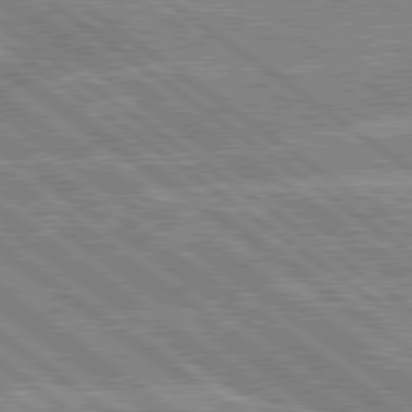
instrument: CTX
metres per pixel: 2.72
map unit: lApd
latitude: 79.4427
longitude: -156.6112
